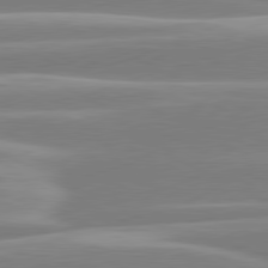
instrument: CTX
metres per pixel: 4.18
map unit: lApd
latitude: 80.8947
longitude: -130.2334
